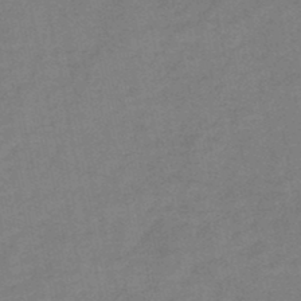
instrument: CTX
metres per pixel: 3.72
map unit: HNb
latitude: -46.7463
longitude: -35.8394
